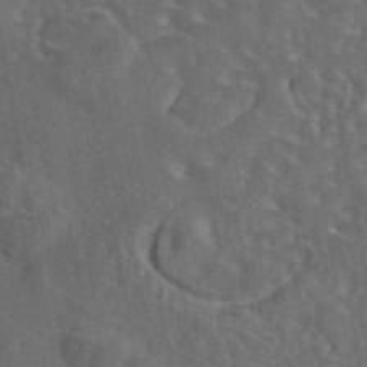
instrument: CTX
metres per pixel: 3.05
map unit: eAb
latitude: 43.8017
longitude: 111.4076
